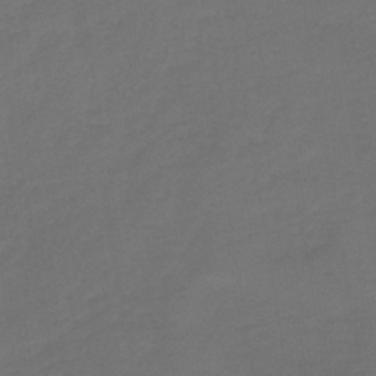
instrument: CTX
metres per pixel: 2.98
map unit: lHb
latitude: -43.7666
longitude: 52.8219
